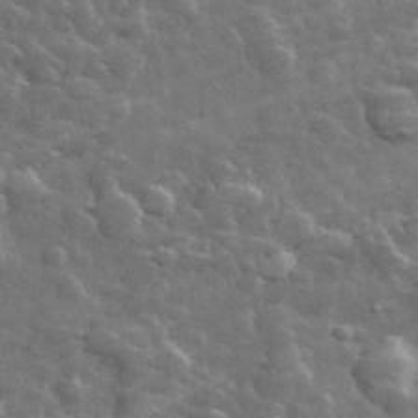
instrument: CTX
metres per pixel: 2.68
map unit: lHvf
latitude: 37.0270
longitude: -90.0255
